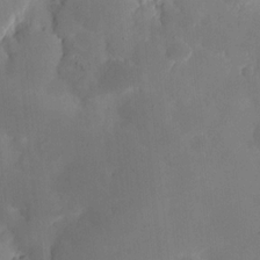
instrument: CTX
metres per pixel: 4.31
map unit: eHh
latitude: 11.2348
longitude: -67.8961
